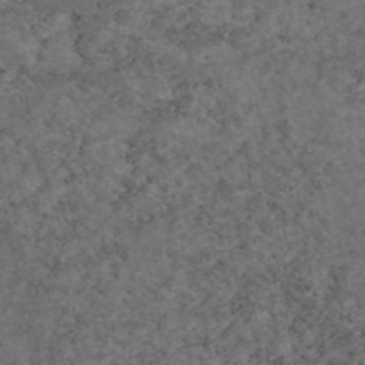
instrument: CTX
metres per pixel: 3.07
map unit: eAb
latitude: 45.5749
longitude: 115.4265
